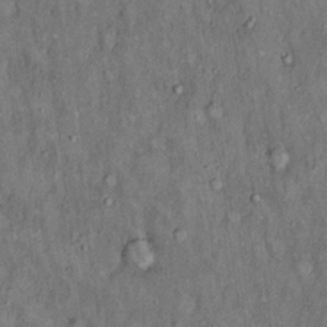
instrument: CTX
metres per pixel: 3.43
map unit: Hto
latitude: 15.5749
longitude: -61.0647
